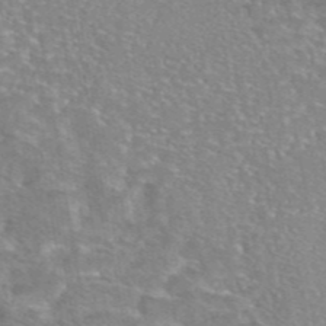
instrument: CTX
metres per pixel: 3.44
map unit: eAb
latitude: 45.6694
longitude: 103.5021
